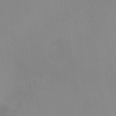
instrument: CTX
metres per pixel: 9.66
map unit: Ht
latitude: -8.9731
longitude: -28.2522
